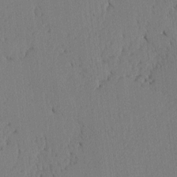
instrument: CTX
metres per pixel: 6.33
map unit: lAvf
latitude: -5.5021
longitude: -113.7261
